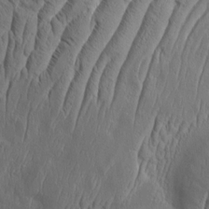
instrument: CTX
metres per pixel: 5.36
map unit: Aa
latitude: 8.8380
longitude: -132.2334
